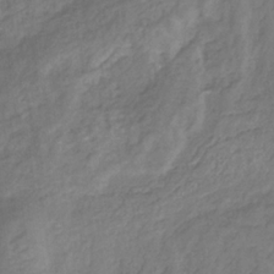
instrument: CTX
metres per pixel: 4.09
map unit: eHb
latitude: -29.6911
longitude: 66.6896
